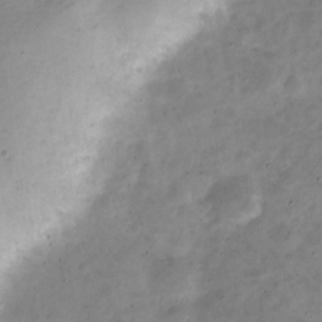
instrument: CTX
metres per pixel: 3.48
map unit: Nve
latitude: -24.1984
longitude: 105.9745
